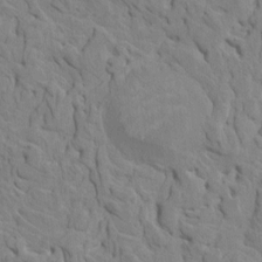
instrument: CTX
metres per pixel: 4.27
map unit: HNhu
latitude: 7.9906
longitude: -3.3670
